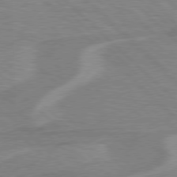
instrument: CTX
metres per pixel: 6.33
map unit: Hpe
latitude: 77.3859
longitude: -152.0255
